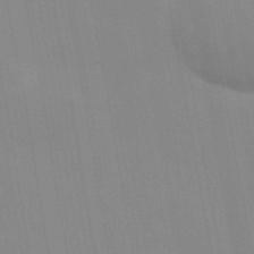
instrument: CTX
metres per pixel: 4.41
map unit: Hve
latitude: 30.7058
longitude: 150.1039
